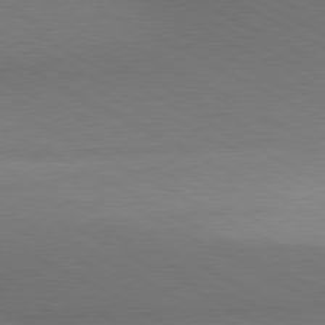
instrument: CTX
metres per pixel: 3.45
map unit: lApd
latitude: 80.6490
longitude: 138.7652
